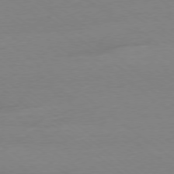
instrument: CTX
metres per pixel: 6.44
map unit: Ap
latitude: -78.4818
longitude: -95.4427
